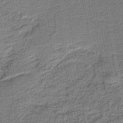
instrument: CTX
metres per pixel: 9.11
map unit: HNb
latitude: -38.9164
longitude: 50.6707
